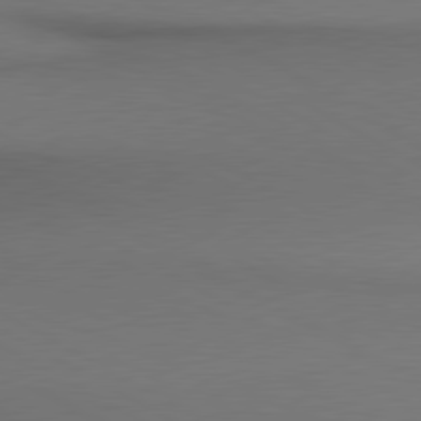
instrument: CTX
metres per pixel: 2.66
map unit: lApd
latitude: 80.4979
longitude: 155.7100
